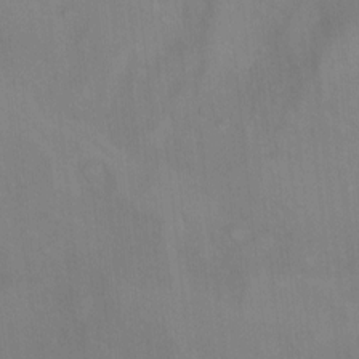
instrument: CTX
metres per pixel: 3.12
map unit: Ht
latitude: 5.2348
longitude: -28.9513
